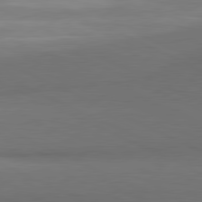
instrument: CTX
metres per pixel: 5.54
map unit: lApd
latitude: 81.5182
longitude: 153.9745
